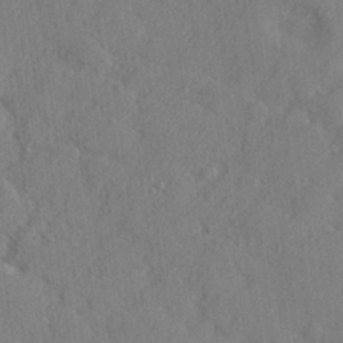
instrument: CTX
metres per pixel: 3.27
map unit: lHvf
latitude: 24.6868
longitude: 142.8408
